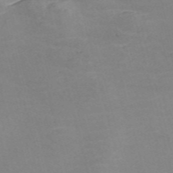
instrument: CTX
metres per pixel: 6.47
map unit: Nve
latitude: -57.1242
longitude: 59.1242
